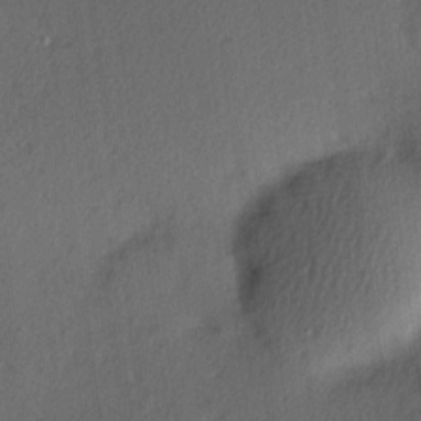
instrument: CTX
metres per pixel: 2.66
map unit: Hve
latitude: 13.4238
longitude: -90.3656
